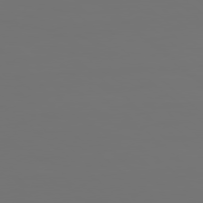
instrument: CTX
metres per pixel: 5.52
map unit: Hpe
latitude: 78.1578
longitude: 177.2565
